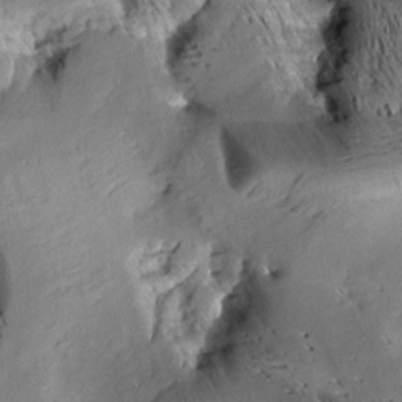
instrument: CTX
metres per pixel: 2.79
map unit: Aa
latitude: 9.0648
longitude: -142.5357
